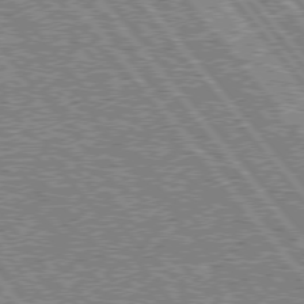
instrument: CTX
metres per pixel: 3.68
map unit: lApd
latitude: 75.5182
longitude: -77.4048
